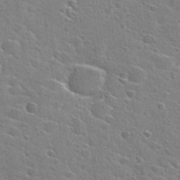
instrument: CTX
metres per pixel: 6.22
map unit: Hto
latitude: 27.3104
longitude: -45.3292
